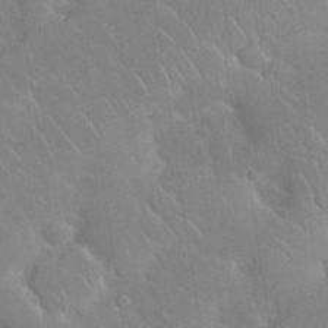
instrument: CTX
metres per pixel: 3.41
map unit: Nhu
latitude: 31.1781
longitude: -56.8380
